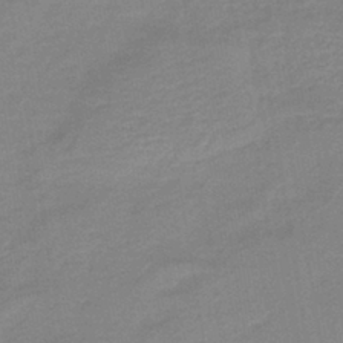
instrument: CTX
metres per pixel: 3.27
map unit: HNb
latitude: -41.2187
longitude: 50.9731
